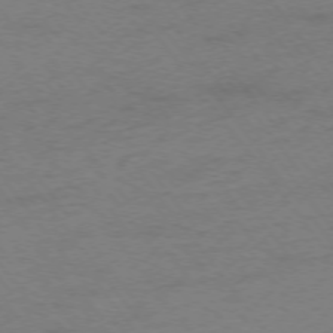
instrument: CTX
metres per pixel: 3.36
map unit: Ap
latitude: -75.5966
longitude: -73.3671
